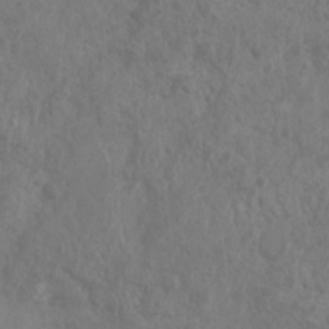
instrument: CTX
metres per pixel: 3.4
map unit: Nhu
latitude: 6.6301
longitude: -19.9150
